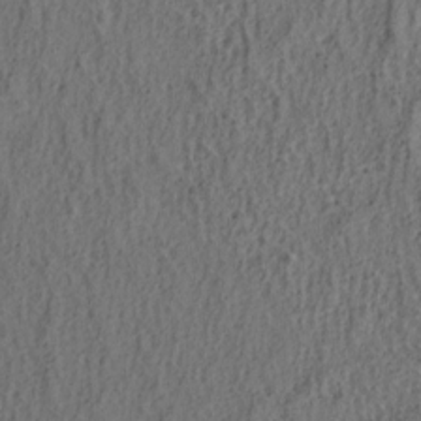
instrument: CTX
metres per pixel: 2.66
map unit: lAa
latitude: 4.6490
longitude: -113.5560
